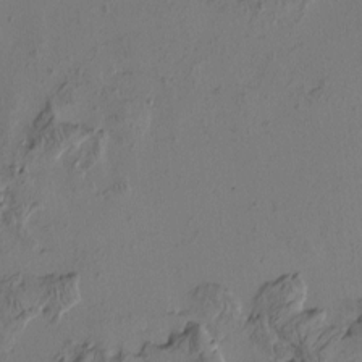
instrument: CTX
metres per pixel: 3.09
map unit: Htu
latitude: -2.9541
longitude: -178.1767
